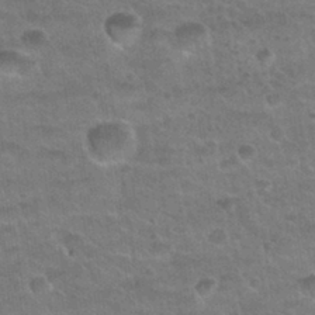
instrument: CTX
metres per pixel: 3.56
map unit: Nhu
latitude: 31.9528
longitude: -52.1200
